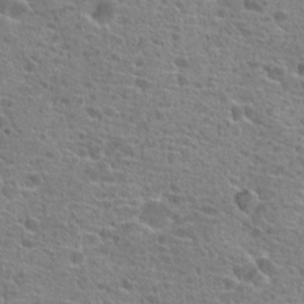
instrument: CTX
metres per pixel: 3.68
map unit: Hto
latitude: 20.2523
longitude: -41.9528
